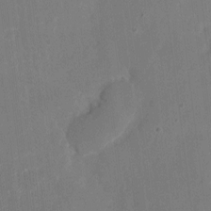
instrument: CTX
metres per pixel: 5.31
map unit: eHh
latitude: 5.1025
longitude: -66.4979
